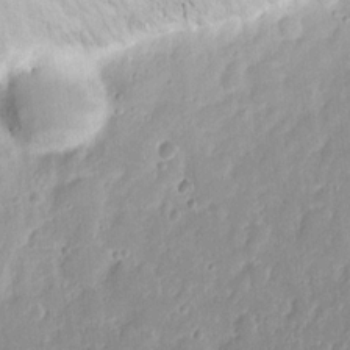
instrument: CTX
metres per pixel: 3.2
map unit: eHh
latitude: 14.5546
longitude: -72.3846
